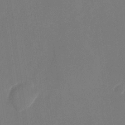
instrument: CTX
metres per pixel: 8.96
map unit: Nhu
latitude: -28.2928
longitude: -65.6694
